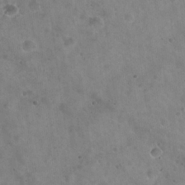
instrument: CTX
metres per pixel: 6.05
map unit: Hto
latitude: 21.8584
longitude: -54.2522
